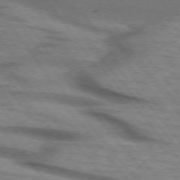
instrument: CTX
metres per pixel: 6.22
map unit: lApd
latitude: 73.6883
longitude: -72.1578
